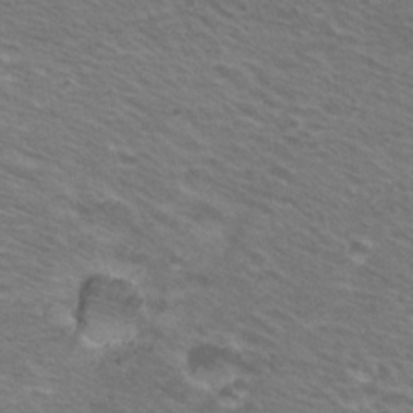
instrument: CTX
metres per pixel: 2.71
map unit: Hto
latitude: 22.5924
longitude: -31.2915
